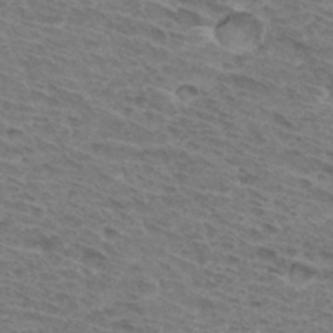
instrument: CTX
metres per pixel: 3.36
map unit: Hto
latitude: 33.4426
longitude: -45.4993
